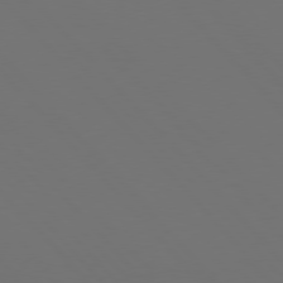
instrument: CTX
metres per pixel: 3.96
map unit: Hpe
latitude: 76.5545
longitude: -169.0459
